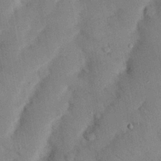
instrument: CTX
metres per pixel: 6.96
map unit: Nhu
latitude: 24.9891
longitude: -73.0648
